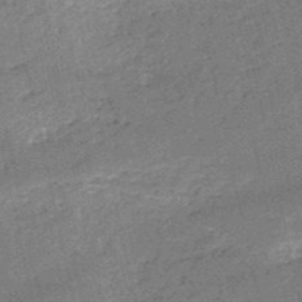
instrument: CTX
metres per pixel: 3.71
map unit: HNb
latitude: -51.3699
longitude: -41.1403
